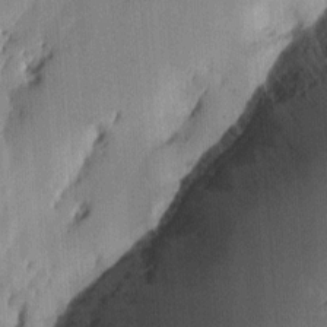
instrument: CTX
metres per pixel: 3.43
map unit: eHh
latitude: 8.4601
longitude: -73.6127
